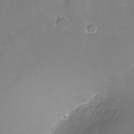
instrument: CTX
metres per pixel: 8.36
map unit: Nhu
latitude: -17.9367
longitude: -58.1389
